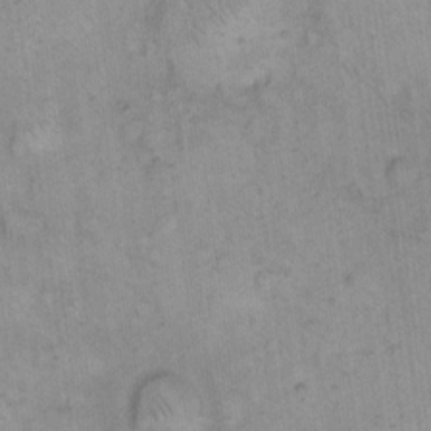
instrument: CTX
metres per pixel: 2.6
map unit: eHh
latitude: 14.9136
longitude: -66.0822
